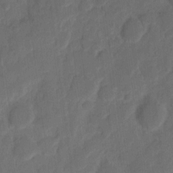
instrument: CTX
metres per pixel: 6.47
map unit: eHh
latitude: 8.4790
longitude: -65.4615
